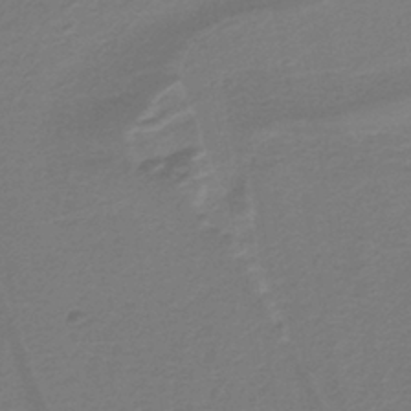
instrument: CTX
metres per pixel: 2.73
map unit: lHb
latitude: -39.1431
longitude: 55.2943
